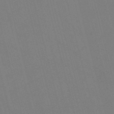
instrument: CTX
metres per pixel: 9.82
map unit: Nve
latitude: -58.1605
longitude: 61.8044
